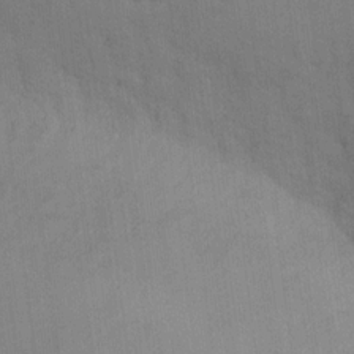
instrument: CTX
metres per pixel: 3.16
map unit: eHh
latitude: 13.3860
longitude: -62.3279
